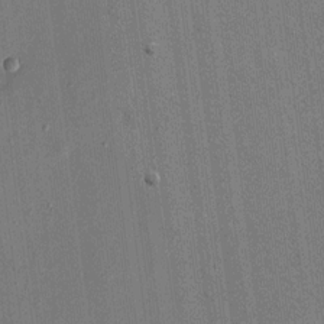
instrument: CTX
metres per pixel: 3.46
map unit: eHh
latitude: 15.9339
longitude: -69.2915
